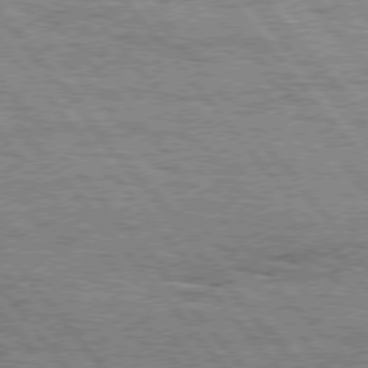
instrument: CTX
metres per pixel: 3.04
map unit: Hpe
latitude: 75.8961
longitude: -153.2348
